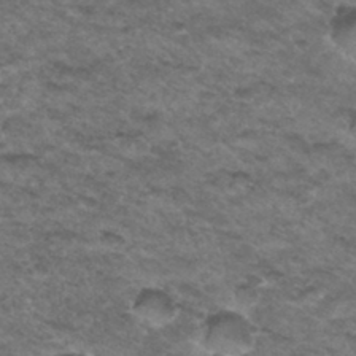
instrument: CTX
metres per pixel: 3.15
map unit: Hto
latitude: 33.3671
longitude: -48.2522
